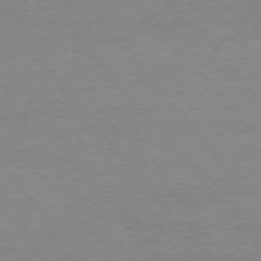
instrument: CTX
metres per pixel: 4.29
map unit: Ap
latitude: -75.7856
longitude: -81.4804
